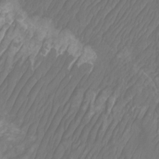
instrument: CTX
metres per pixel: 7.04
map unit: Htu
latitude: -9.9556
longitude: -73.8772
